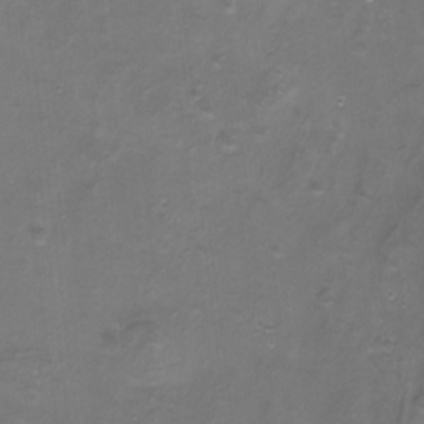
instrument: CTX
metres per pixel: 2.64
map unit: Nhu
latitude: -16.9731
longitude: -49.5182
